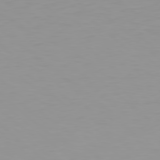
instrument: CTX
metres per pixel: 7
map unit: Hpe
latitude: 78.5546
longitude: -140.8569
